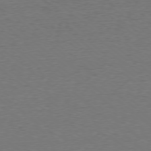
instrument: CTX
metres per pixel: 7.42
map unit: Ap
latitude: -78.4818
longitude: -82.3656
